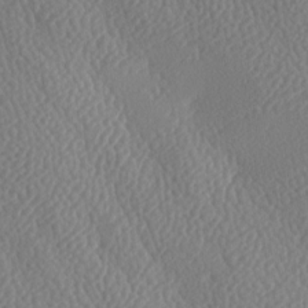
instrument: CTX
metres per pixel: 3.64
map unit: lAa
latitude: -8.8597
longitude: -128.4790
